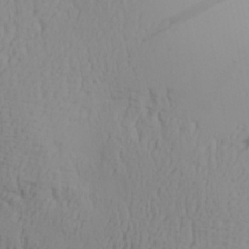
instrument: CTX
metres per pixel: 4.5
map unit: Aa
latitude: 29.1970
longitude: -133.3671
